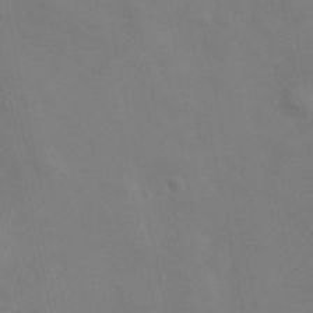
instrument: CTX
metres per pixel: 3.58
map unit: Hve
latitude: 33.4237
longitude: 150.8786
